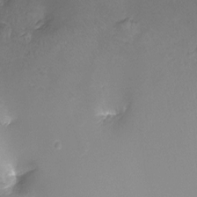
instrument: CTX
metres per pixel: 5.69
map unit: Ht
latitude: -10.2928
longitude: -35.7071
